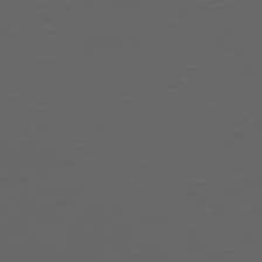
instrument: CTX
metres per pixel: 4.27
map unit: Ap
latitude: -77.3888
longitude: -75.9339
